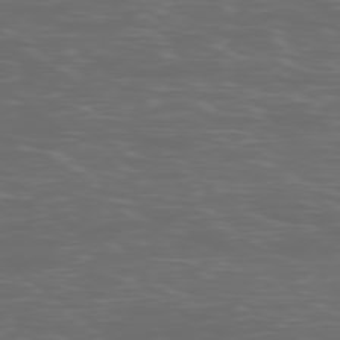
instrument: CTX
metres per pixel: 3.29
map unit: Ap
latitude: -78.0850
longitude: -75.8583
